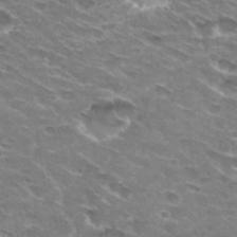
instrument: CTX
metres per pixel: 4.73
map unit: Hto
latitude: 29.6694
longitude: -42.8191
